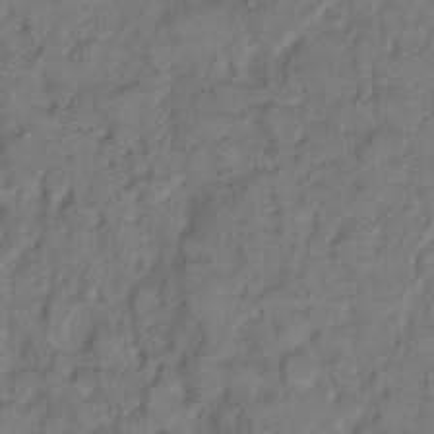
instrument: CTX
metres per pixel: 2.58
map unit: eHh
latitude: 9.1592
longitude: -62.1578
